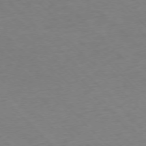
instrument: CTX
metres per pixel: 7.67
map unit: Ap
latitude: -75.9367
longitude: -77.8961
